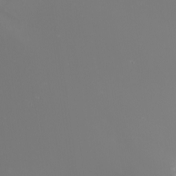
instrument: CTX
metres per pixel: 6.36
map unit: Nhu
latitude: -6.9541
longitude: -90.7435
